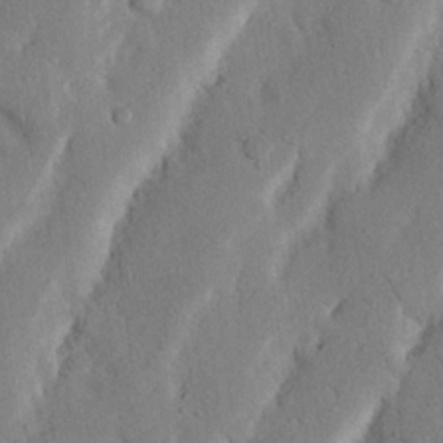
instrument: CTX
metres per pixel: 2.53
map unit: Nhu
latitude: 19.8583
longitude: -74.9514
